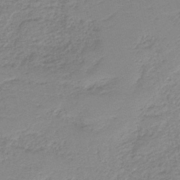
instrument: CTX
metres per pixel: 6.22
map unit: HNb
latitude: -40.1983
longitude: 50.1228
